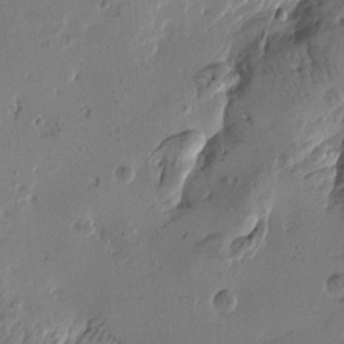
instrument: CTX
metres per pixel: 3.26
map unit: Htu
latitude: -2.9352
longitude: -178.0633
